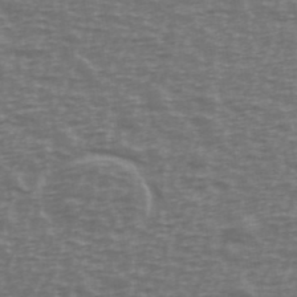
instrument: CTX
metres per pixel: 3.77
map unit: Ave
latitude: 38.8191
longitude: -113.1781
